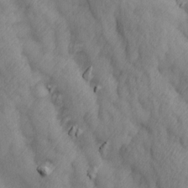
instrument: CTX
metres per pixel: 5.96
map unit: Ave
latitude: 13.3482
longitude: -105.2348
